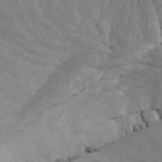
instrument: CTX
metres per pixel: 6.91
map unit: Htu
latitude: -7.7099
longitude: -67.2348
